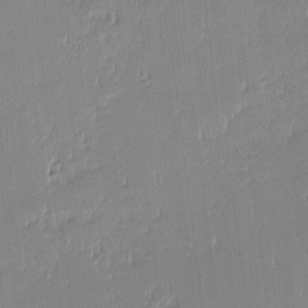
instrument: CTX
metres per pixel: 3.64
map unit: eHh
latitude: -2.8030
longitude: -82.5923
